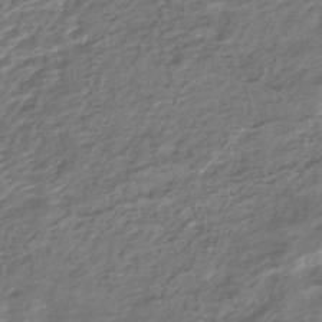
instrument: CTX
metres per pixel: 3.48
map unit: HNhu
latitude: -44.2173
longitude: 102.6896
